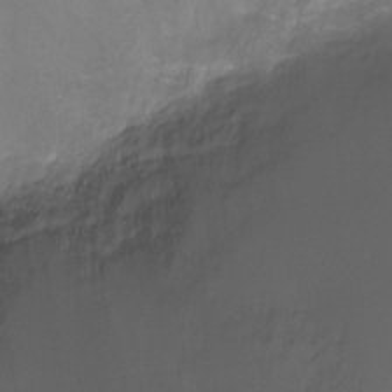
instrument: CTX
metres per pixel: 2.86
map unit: Ht
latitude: -6.5384
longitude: -27.6316
